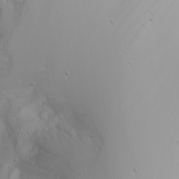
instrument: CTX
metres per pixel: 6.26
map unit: Nhu
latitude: -4.1416
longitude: -89.1781
